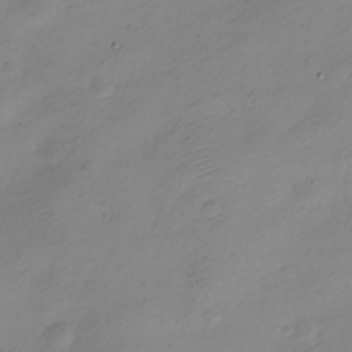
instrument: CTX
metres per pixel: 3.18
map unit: Nve
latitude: -22.4440
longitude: 106.0283
